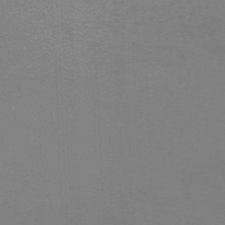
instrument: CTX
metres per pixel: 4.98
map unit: lHb
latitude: -45.7289
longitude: 63.8800
